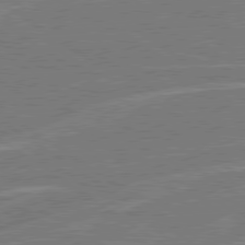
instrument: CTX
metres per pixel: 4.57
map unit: Hpe
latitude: 79.1592
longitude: -130.7058
